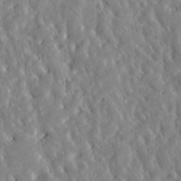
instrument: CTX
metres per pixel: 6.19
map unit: Htu
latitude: -4.7652
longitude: 173.3132
